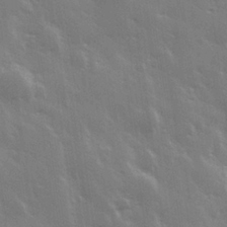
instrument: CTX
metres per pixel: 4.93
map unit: Hve
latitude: 28.6490
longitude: 148.0283
